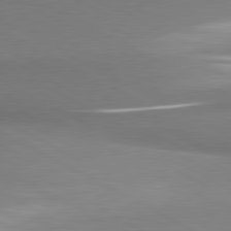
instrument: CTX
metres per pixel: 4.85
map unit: lApd
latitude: 80.4412
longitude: 167.5777
